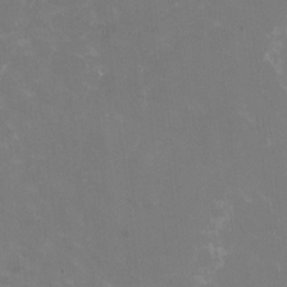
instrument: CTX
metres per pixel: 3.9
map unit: HNhu
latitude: -1.4455
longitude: -3.7638
